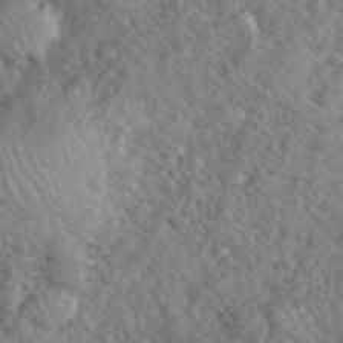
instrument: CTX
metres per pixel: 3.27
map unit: eHh
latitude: 40.6301
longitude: -57.3103
